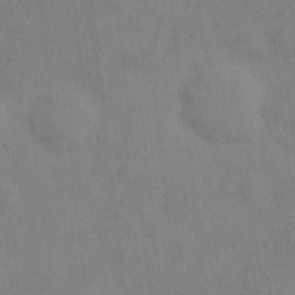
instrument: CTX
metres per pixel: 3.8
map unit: Nhu
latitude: 7.3671
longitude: -24.2522
